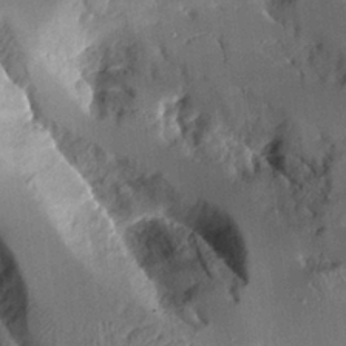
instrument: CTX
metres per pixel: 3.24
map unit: Aa
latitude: 10.4790
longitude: -126.0633
